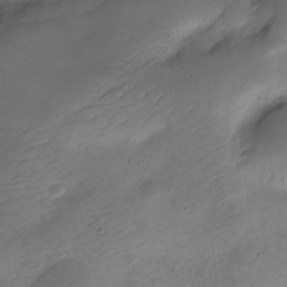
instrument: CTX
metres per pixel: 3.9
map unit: Nve
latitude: -24.1417
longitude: 105.9367
